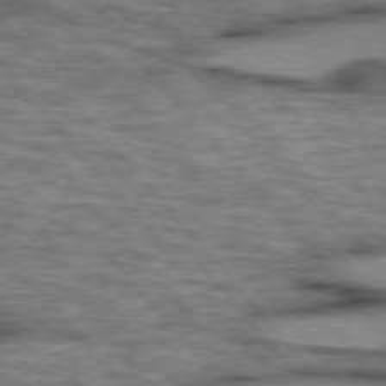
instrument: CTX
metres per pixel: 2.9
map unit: lApd
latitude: 75.7639
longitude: -49.4615
